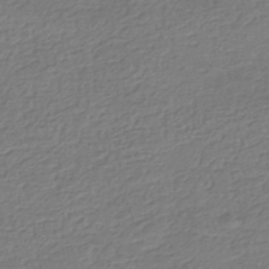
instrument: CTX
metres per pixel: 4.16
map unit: HNhu
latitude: -42.3873
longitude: 98.8408
